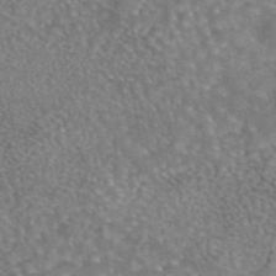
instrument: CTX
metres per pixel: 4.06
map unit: eAb
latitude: 45.1025
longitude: 107.9178
